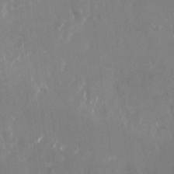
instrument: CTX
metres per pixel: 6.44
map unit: Nhu
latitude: -23.5588
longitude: -72.8191
